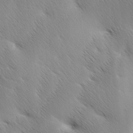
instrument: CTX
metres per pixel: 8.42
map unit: Ave
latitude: 0.8758
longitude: -114.6301
